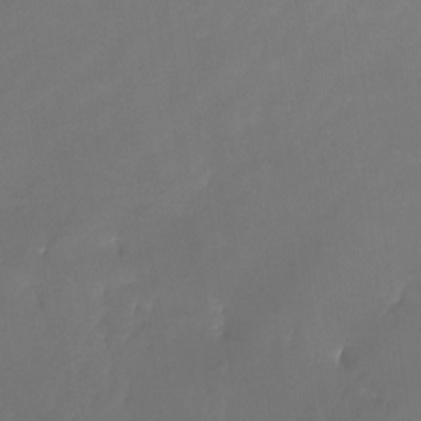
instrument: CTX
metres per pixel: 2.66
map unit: Nhe
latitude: -26.4629
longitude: -110.4412
